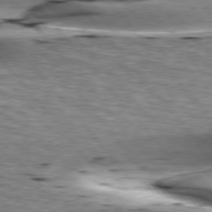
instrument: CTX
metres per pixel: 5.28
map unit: lApd
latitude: 76.3845
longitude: -61.2159
